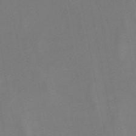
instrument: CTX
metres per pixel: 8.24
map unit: lHb
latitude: -45.5777
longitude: 74.9353
